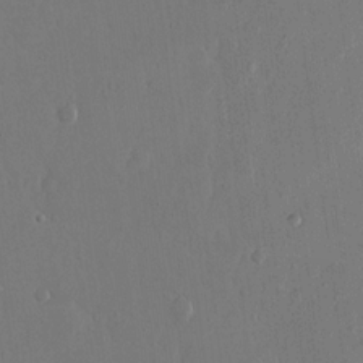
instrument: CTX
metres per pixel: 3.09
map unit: eHh
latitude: 14.8758
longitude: -69.6505
